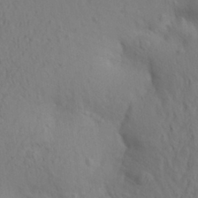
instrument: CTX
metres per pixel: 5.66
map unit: Aa
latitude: 30.3279
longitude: -140.2900
